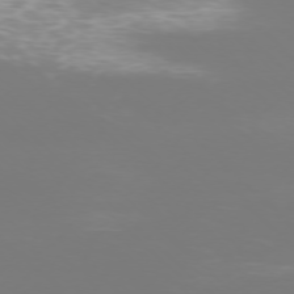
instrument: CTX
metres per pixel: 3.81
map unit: Ap
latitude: -76.4251
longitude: -81.4615
